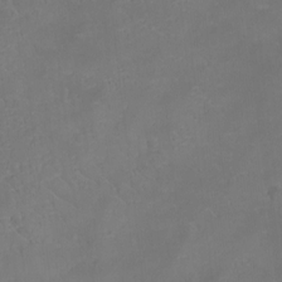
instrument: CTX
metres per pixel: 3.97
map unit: eHh
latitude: -8.0661
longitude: -68.5734
